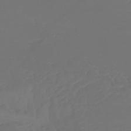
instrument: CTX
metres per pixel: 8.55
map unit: lHb
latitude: -43.8422
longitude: 77.7100
